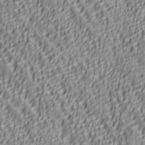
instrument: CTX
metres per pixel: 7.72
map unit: lAa
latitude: 6.4223
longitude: -116.6302
